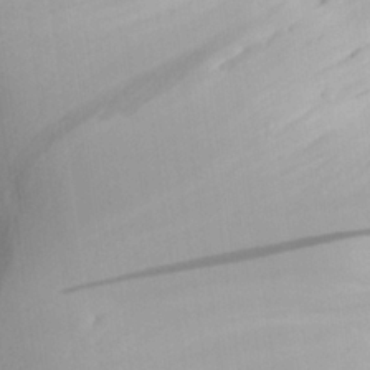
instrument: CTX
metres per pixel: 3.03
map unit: Aa
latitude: 25.5749
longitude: -137.0081
